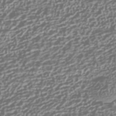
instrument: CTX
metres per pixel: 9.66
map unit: HNhu
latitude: -42.8785
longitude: 106.1228
